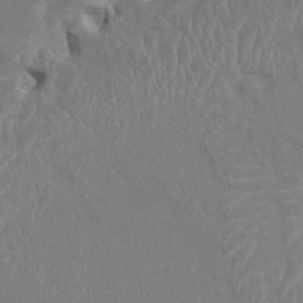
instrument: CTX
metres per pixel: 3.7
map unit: HNhu
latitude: 4.4412
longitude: -7.9339
